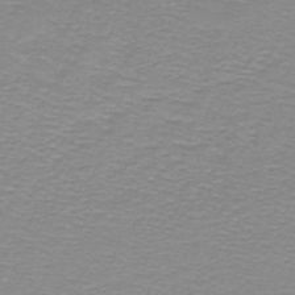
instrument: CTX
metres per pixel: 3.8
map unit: lHb
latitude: -41.5210
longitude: 56.2739
